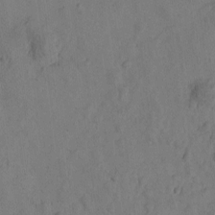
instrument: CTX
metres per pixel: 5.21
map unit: Htu
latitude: -3.3131
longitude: -176.3656
